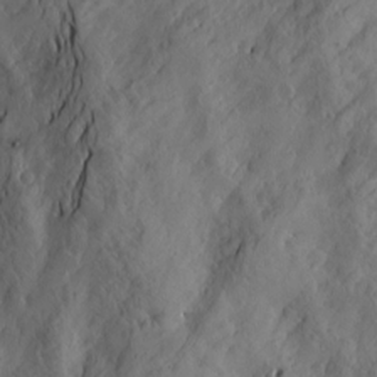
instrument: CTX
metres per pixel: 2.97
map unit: Htu
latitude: -2.9352
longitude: -176.8947
